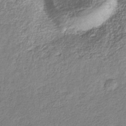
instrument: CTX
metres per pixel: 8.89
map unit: eHb
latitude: -30.4629
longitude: 68.8785
